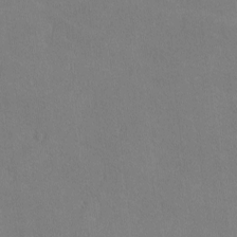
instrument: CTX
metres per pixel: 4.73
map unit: lHvf
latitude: -10.0661
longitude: -100.2712
